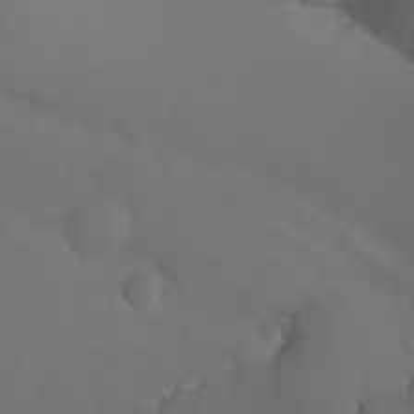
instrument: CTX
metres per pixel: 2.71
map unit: Nhu
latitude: -14.5385
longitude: -55.4804
